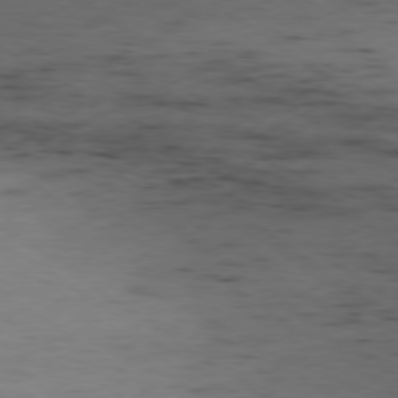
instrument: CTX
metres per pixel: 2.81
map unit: Ap
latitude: -79.3320
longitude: -101.1970
